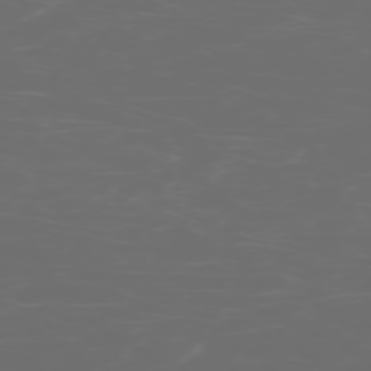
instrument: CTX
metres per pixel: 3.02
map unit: Hpe
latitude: -73.3698
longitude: 5.8233
